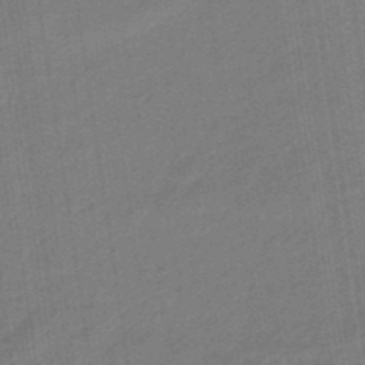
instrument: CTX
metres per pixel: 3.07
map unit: eHb
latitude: -46.7841
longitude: 87.5777
